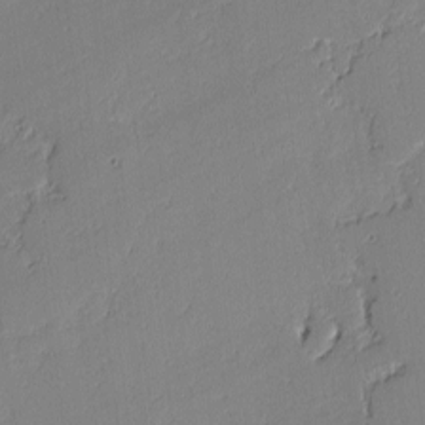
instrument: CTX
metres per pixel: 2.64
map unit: lAvf
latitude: -1.9367
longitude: -108.2900
